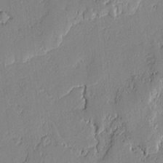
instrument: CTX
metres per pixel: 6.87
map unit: lAvf
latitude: -1.1432
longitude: -107.0647
